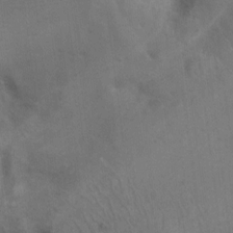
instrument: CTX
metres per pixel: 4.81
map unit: Hto
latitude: 7.0458
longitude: -62.3090
